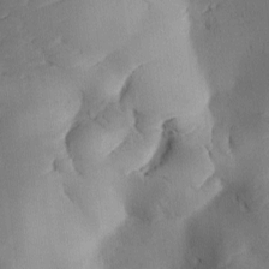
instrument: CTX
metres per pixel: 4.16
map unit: Ave
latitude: -10.4251
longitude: -122.0255
